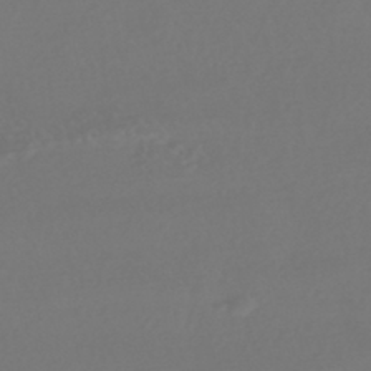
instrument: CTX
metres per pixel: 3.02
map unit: HNhu
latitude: -42.9919
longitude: 93.5777
